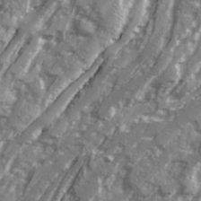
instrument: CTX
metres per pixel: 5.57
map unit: Ave
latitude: 20.7435
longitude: -131.0270
